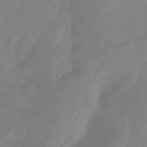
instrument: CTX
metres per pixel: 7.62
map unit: Nhu
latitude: -14.0472
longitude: -59.0081
